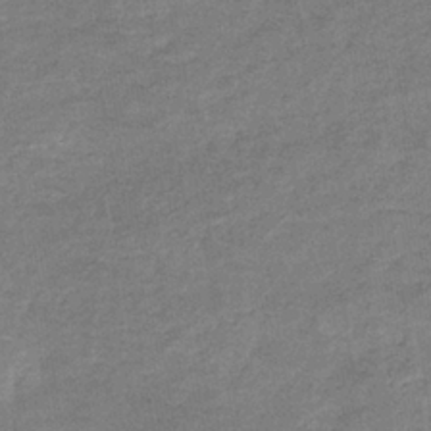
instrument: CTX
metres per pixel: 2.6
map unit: eHb
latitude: -35.6911
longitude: 77.8233
